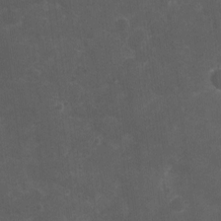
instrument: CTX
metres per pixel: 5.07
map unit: Nhu
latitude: 3.2348
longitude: -17.0269
